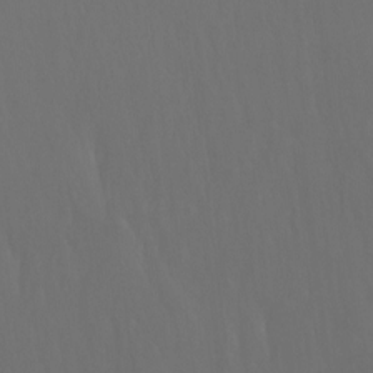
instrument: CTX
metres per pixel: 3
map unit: Nhu
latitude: -13.4832
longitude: -71.1025
